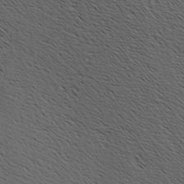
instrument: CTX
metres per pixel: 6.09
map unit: Hve
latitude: 3.7638
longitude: -124.9324
